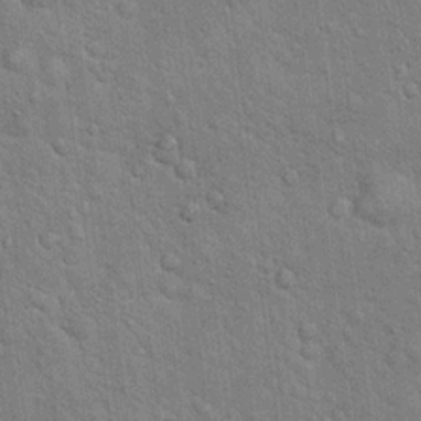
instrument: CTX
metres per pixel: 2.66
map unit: Hto
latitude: 18.4979
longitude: -52.1956
